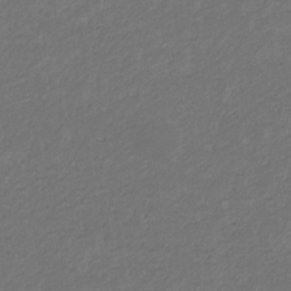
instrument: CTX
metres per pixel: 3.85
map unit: eHb
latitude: -32.6897
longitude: 70.2740
